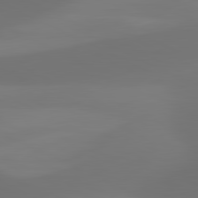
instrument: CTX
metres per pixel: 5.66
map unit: lApd
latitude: 81.3293
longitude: 129.3132
